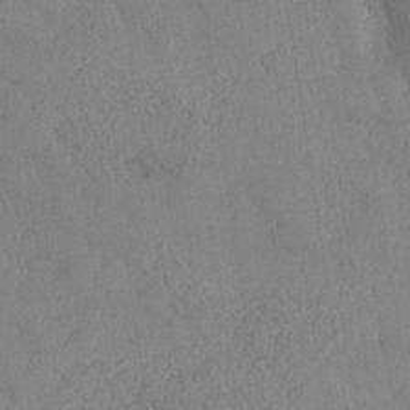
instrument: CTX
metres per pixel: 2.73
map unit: Nhe
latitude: -37.5021
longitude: 139.7100
